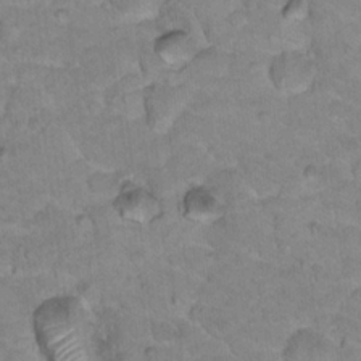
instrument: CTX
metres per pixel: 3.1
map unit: Hto
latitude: 17.8772
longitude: -35.4993
